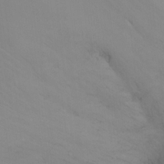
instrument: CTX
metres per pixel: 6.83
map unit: Ht
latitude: -9.1620
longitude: -32.4412
